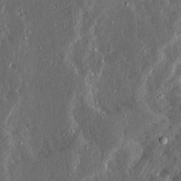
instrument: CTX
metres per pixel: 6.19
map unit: Ave
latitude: 13.8961
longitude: -137.1781
